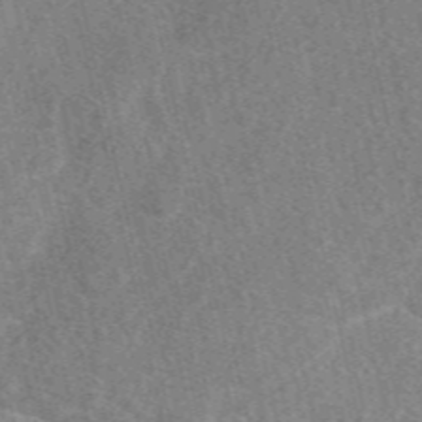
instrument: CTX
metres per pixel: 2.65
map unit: eAb
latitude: 47.9150
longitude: 118.8975
